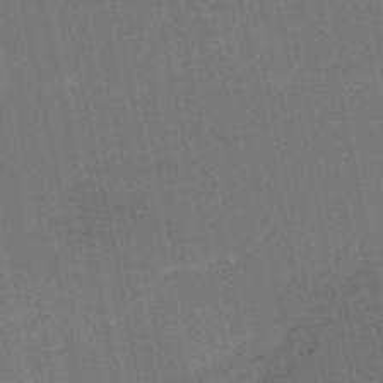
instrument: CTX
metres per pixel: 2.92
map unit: HNb
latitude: -53.4832
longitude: -39.9528
